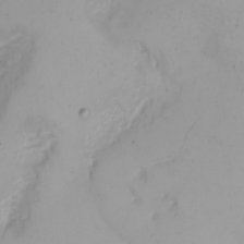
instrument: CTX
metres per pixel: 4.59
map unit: Nhu
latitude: -4.8030
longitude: -84.9703
